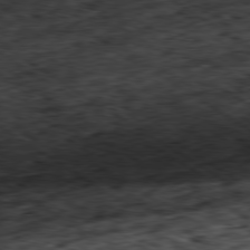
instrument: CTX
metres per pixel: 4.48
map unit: Hpe
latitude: -80.2929
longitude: 21.8422
